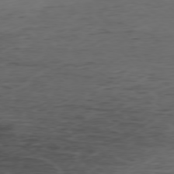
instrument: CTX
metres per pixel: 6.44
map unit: Hpe
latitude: -77.6344
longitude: 11.5399
